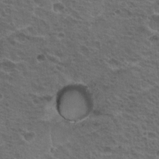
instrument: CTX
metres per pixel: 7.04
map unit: Hto
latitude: 19.1781
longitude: -31.9339
